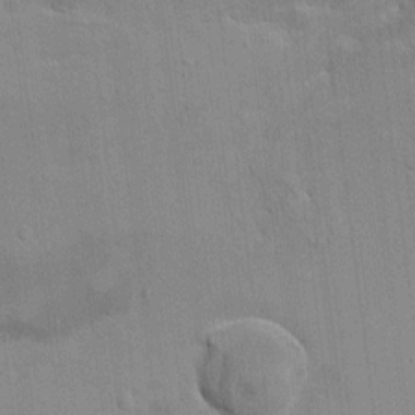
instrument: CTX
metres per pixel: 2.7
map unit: HNhu
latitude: 7.7827
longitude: -4.8569
